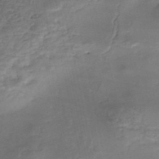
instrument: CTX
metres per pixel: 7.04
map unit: Nhe
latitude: -48.2362
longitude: -171.6883
